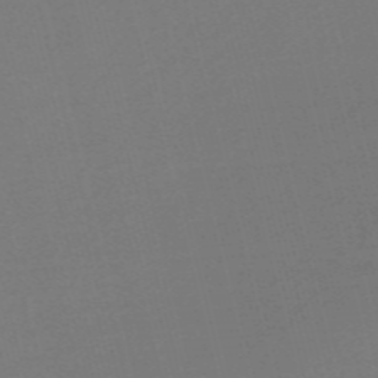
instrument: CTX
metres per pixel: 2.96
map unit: Nve
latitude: -56.8219
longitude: 62.9163
